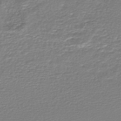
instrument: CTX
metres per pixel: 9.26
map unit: HNhu
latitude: -46.6707
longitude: 103.2754
